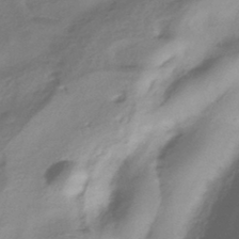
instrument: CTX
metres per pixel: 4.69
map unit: HNhu
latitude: -41.5399
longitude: 94.3306
